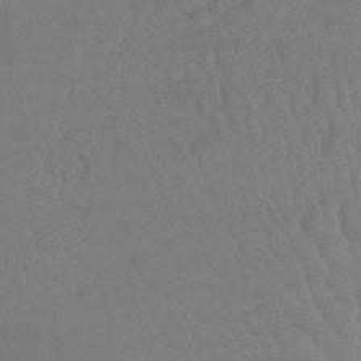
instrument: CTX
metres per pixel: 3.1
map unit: lHb
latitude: -40.9353
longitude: 67.0297
